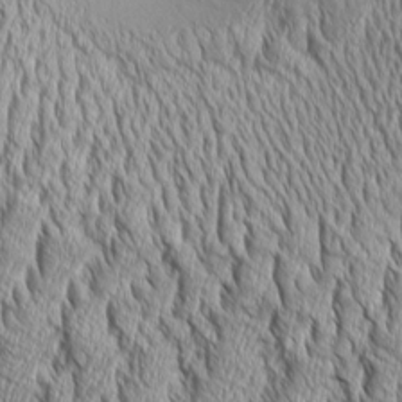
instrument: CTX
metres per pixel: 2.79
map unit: Aa
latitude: 8.7813
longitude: -129.8583
